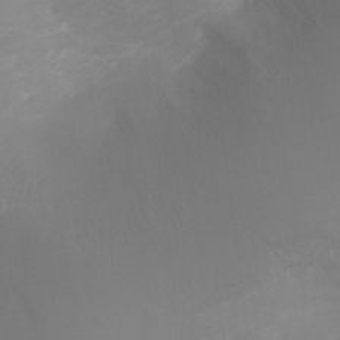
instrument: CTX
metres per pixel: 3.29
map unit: Ht
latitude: -2.6896
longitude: -25.4615
